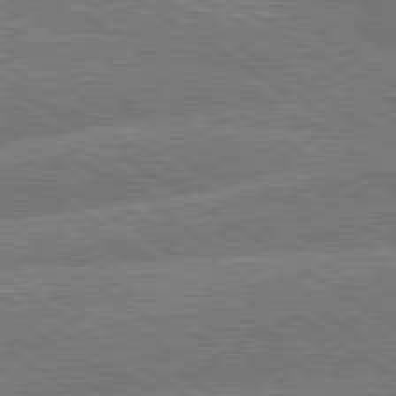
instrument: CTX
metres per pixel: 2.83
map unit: lApd
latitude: 79.7639
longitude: -161.7260
